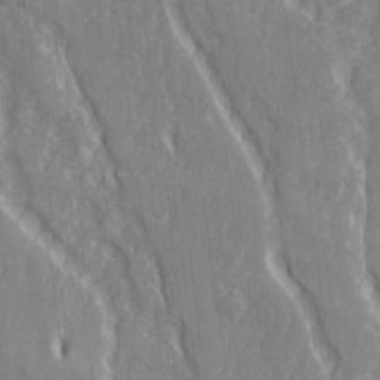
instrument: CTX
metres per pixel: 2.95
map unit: Ave
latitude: 22.0822
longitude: -134.1011
